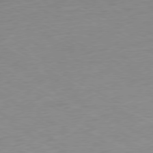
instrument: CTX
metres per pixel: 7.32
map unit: Ap
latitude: -76.8408
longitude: -75.2537
